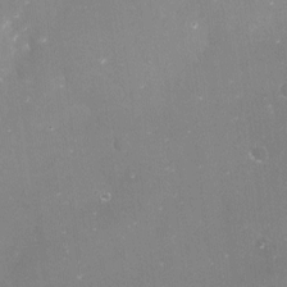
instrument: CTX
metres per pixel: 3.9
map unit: Nve
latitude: -17.7856
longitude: -59.5371
